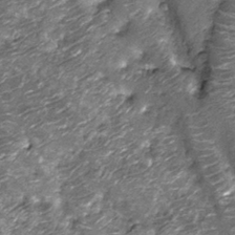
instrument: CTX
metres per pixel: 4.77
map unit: Nhu
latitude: -13.2187
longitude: -22.7246
